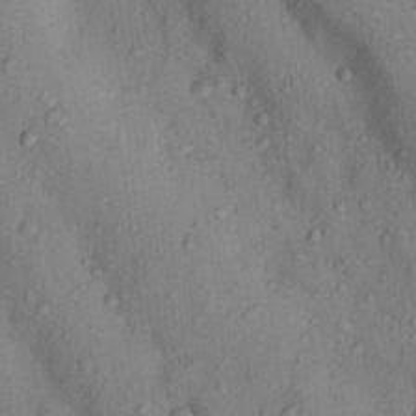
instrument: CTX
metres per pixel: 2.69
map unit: Nhu
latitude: 14.6680
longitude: -30.8002
